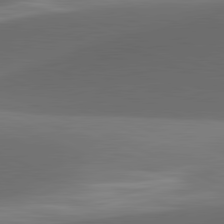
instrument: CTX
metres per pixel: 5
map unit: lApd
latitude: 81.5371
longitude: 130.6140
